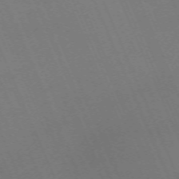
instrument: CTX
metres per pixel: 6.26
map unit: Nhu
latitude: -68.0661
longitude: 39.4455
